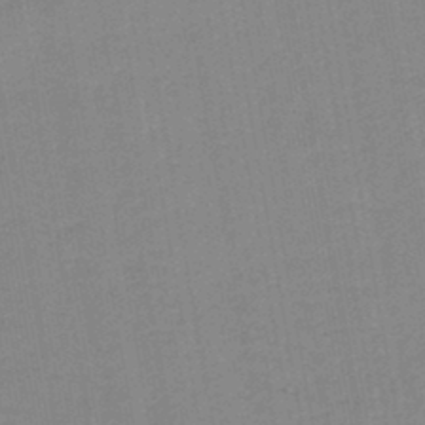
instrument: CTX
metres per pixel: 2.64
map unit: lHb
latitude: -44.2362
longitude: 63.1053
